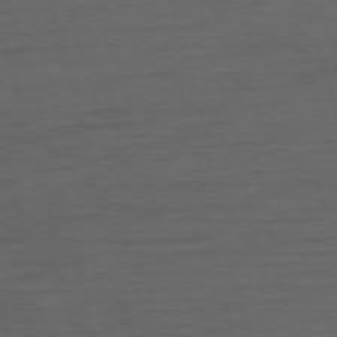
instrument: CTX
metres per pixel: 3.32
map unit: Ap
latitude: -77.0675
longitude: -73.9717
